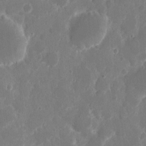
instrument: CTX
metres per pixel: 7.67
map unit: eHh
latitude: 8.9325
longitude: -69.0459
